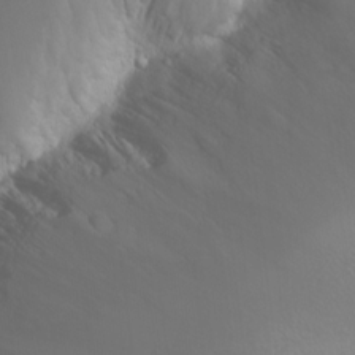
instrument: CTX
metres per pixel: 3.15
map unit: Nhu
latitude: -4.8975
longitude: -72.9136
